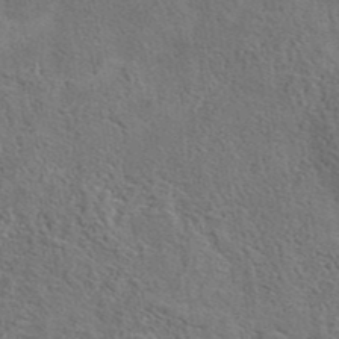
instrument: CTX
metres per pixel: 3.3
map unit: eAb
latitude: 41.0458
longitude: 103.8422
